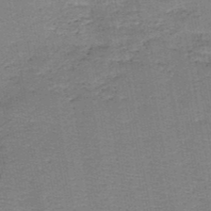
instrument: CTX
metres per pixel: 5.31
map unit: HNb
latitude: -48.7275
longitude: -42.7813
